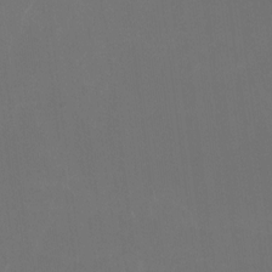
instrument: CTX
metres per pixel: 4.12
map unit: Htu
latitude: -13.5588
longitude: -48.9703
